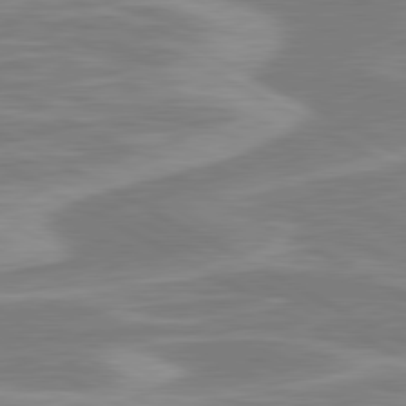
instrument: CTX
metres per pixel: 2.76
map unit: lApd
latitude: 80.6679
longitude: -173.4993
